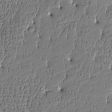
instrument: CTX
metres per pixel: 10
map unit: Htu
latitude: -4.8975
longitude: 176.5385
